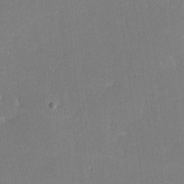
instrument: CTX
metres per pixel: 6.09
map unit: lHvf
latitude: -11.2943
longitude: -100.3656
